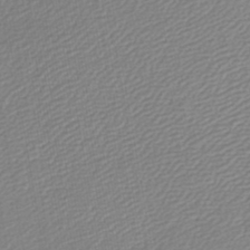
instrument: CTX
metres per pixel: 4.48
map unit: lHb
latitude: -45.3132
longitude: 60.8030
